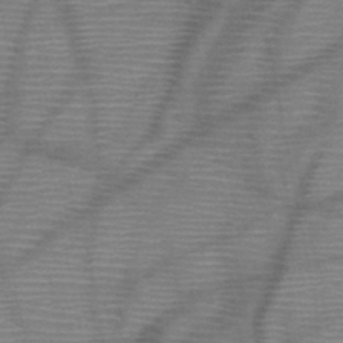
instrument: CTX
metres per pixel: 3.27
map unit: HNb
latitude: -46.7841
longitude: -40.6679
